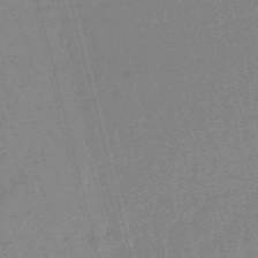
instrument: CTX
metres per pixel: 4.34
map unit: eHb
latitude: -48.5385
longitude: 86.9731
